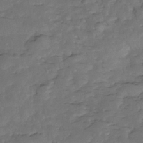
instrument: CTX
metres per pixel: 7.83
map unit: Nhe
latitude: -34.9731
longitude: -143.4238
